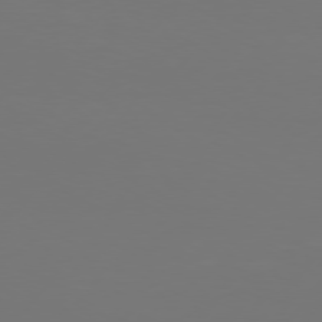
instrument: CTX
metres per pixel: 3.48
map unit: Hpe
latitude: 75.6694
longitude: -129.4993
